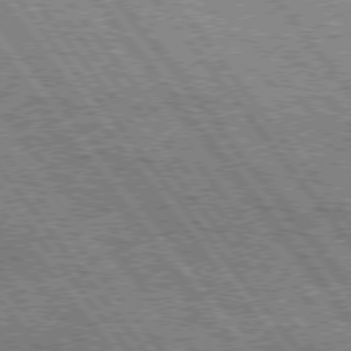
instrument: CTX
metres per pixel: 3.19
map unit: Hpe
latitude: 75.4993
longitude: -156.3278
